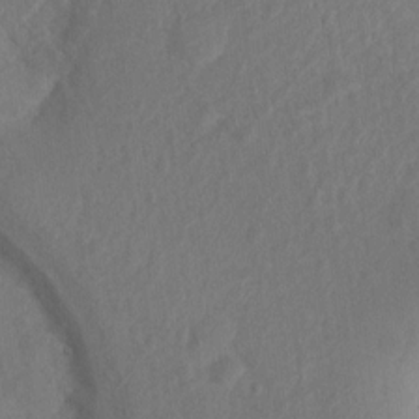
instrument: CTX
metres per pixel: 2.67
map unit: Nhu
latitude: 11.2537
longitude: -27.5182
